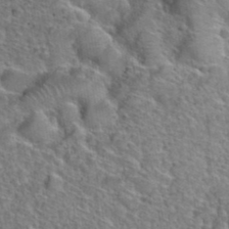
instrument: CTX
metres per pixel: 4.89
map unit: Hto
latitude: 38.4034
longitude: -44.7813
